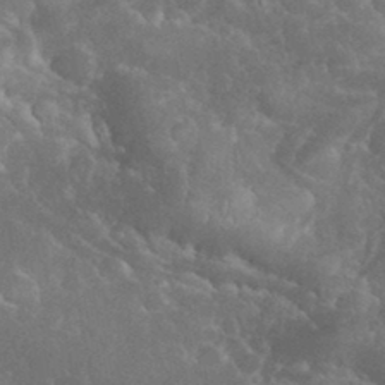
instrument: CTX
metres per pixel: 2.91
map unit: eHh
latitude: 34.2144
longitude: -64.1578
